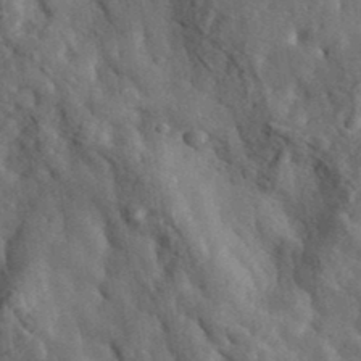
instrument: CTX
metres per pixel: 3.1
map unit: eHh
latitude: 36.3467
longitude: -80.1578
